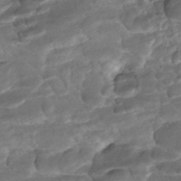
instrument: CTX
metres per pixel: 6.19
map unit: ANa
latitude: -42.0849
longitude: 109.1431
